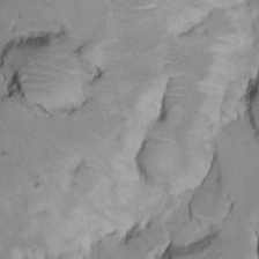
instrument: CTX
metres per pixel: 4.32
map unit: Nhu
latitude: 13.4427
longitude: -29.1025
